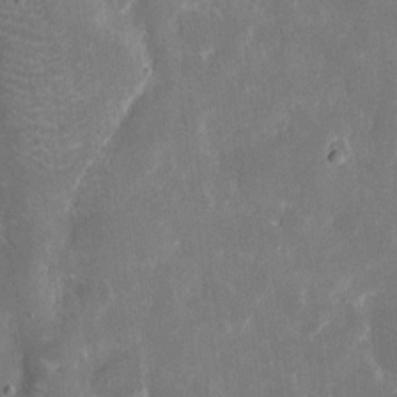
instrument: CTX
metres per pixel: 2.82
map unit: eHh
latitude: 7.7072
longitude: -69.0459
